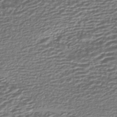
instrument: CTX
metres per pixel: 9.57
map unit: HNhu
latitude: -43.8233
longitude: 98.7463
